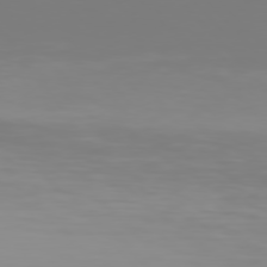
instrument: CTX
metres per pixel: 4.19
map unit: Hpe
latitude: 76.2522
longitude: -136.4223
